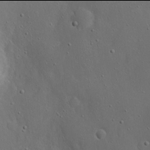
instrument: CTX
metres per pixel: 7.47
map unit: eHh
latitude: 17.9906
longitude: -71.2348
